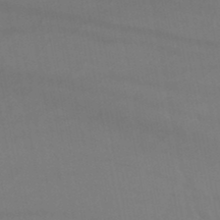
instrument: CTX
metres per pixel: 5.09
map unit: lHb
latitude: -46.8786
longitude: 75.4644
